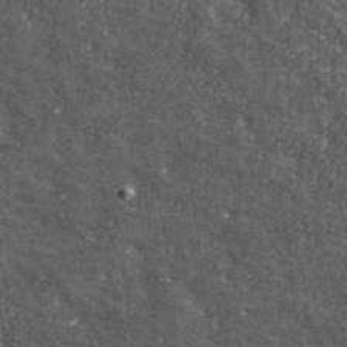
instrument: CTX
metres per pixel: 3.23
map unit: eHh
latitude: 42.4034
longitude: -90.6868
